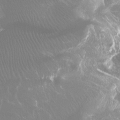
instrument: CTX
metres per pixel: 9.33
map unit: Htu
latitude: -7.3131
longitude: -49.5371
